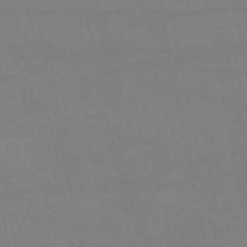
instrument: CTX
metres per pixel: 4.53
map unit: HNb
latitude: -53.6532
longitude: -34.4034
